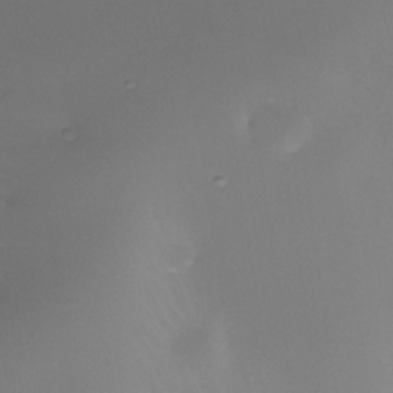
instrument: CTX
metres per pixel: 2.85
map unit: Nhe
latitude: -35.1620
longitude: -118.1200
